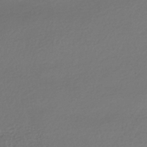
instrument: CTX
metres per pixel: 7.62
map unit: HNhu
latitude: -42.1227
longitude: 96.6897
